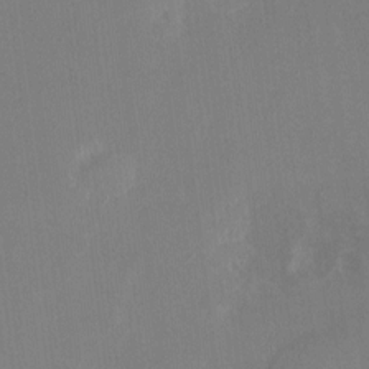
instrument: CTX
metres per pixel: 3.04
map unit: HNhu
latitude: 7.8205
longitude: -5.1403
